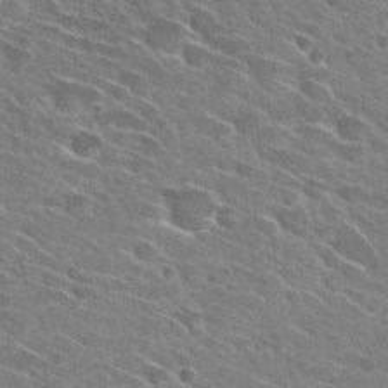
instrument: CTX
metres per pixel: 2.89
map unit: Hto
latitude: 29.1403
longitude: -43.2348
